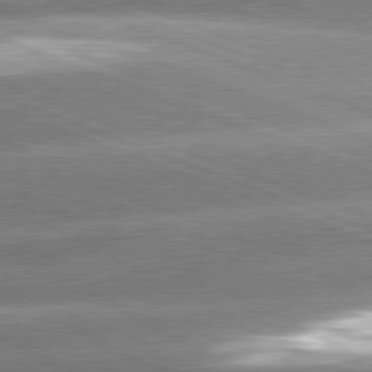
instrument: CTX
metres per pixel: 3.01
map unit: lApd
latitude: 80.8380
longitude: -158.1011
